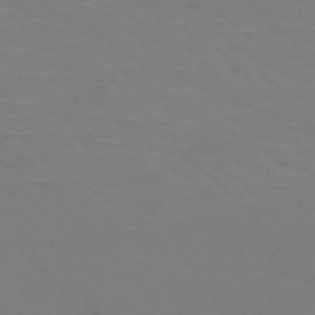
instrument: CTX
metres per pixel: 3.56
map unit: HNb
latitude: -46.3117
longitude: -44.1011
